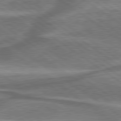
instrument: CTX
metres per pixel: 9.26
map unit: lApd
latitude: 79.7261
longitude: 171.7100
